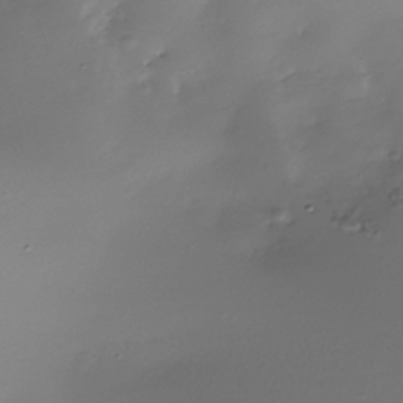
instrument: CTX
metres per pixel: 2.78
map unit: Nhe
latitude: -36.3873
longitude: -117.4426
